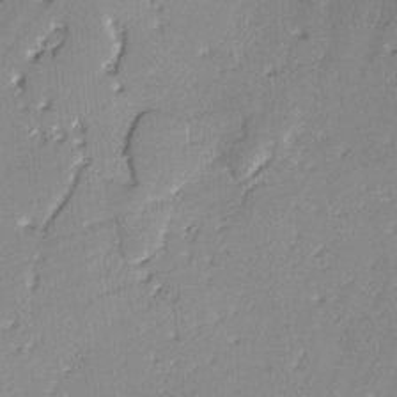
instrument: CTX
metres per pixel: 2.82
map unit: lAvf
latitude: -2.6329
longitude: -108.4412
